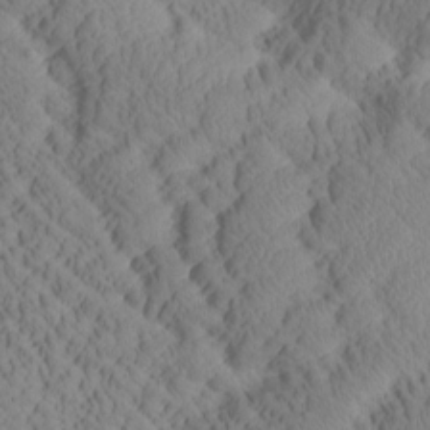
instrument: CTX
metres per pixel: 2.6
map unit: Htu
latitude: 1.2348
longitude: 176.0850
